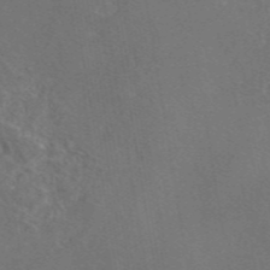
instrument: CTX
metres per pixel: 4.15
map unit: eAb
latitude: 46.5546
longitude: 109.4643
